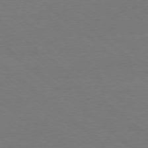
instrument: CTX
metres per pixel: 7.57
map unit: Ap
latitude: -78.4818
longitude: -85.3860
